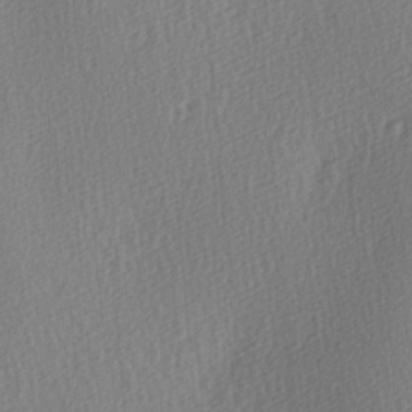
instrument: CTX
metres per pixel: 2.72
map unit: Ave
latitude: 3.5182
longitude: -112.1389
